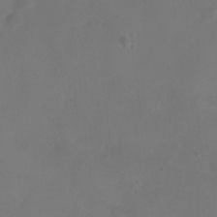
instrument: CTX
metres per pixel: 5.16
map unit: Ht
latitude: 1.3670
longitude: -20.9703
